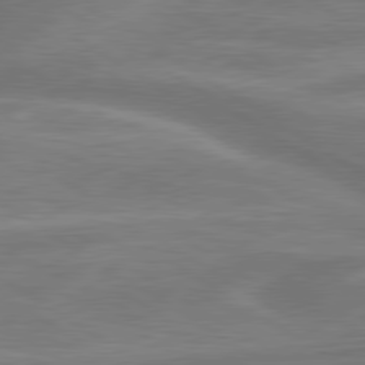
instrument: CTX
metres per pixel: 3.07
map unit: lApd
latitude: 79.9717
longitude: -172.1955
